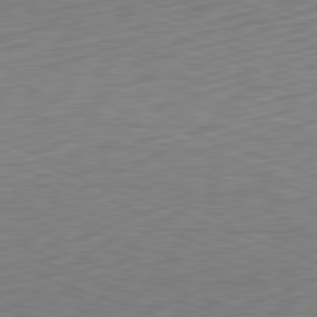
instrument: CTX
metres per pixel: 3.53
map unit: Hpe
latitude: -82.4251
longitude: 15.6722
